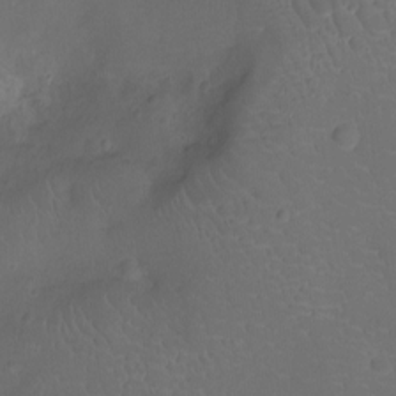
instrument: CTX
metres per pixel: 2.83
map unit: Ht
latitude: -12.2740
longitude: -24.3467
